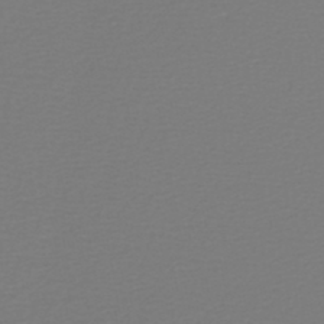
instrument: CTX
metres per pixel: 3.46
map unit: lHb
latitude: -46.4629
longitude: 72.2739
